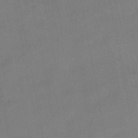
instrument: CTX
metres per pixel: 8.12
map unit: HNhu
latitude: -41.1998
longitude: 103.5399
